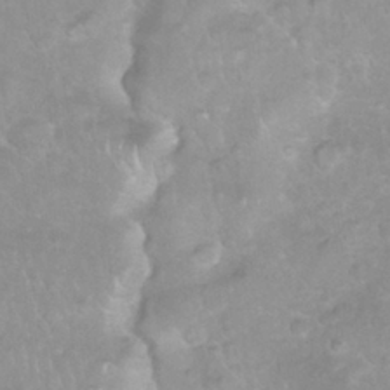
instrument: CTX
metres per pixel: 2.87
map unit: Nhu
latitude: 26.9892
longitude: -63.3860
